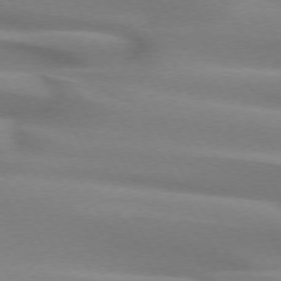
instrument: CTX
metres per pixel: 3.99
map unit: lApd
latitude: 72.0822
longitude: -51.9339
